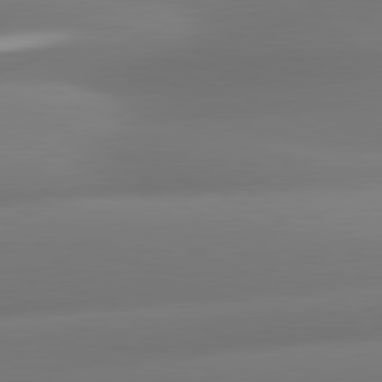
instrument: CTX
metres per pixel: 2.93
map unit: lApd
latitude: 81.1781
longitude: -161.3481
